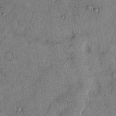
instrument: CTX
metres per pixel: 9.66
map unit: Hto
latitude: 12.6302
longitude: -59.1403
